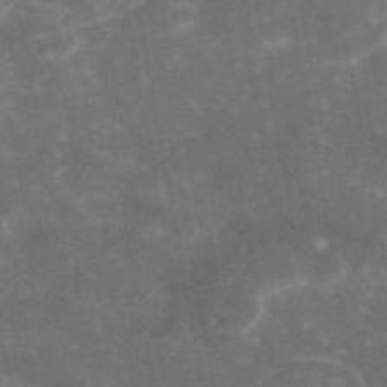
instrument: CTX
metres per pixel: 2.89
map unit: eAb
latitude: 46.0822
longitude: 119.6533
